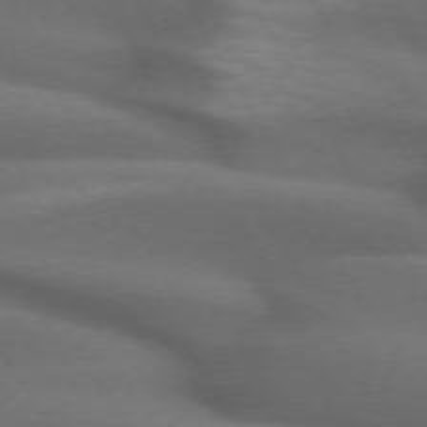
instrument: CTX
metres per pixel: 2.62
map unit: lApd
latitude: 72.3846
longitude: -51.6127
